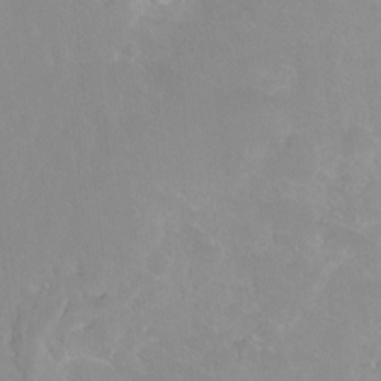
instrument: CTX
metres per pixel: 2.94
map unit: Hto
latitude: -13.8800
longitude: -41.5749
